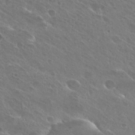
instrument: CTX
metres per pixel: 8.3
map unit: Hto
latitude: 27.1025
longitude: -40.5167
